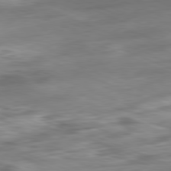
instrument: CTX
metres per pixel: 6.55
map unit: Ap
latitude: -81.9178
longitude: -80.8569
